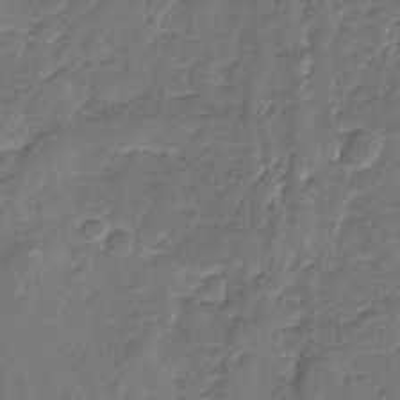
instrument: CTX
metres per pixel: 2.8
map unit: Nhu
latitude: -19.8422
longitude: -57.1781
